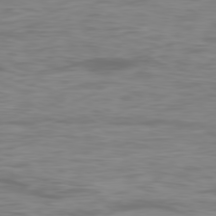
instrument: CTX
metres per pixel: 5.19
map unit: Ap
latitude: -79.1242
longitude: -75.1025
